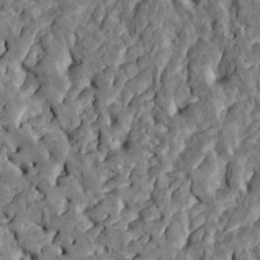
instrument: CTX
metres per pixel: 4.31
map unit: Htu
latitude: -1.6344
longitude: 149.0109
